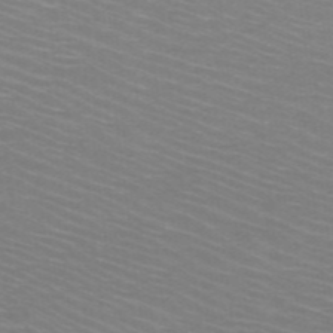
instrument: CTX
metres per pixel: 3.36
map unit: HNb
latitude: -48.3496
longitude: -45.5182
